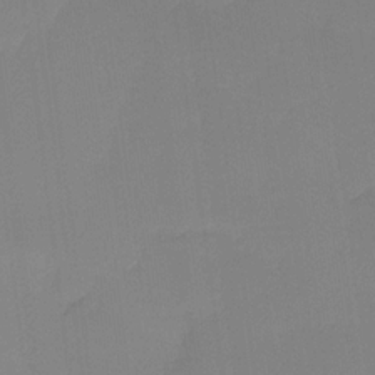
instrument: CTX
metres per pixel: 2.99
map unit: Ht
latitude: -15.4455
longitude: -53.0459
